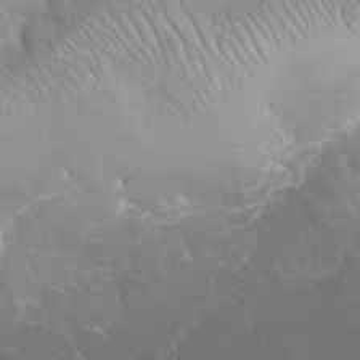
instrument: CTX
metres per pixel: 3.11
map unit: eHh
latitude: 32.2334
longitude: -63.0648
